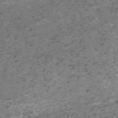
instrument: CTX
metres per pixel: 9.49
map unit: ANa
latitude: -40.6140
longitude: 103.2943
